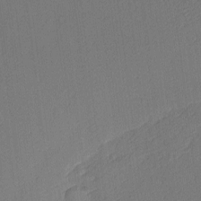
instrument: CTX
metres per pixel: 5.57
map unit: Nhu
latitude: 0.8569
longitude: -76.9702
